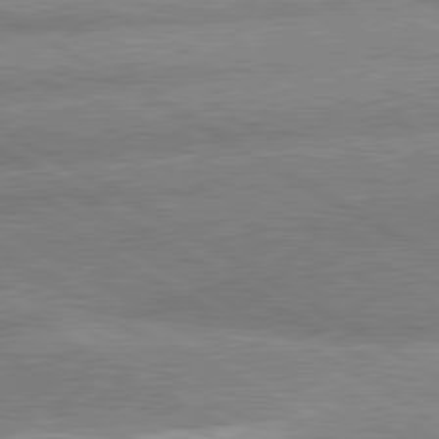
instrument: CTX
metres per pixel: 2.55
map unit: lApd
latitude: 80.7435
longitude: -162.2523
